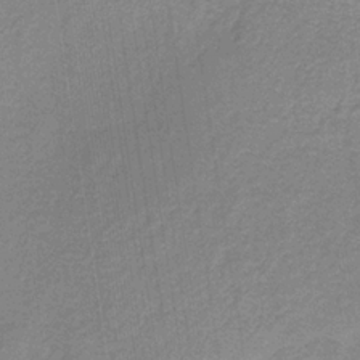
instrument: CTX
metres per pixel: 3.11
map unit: HNb
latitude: -32.9731
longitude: 57.5210
